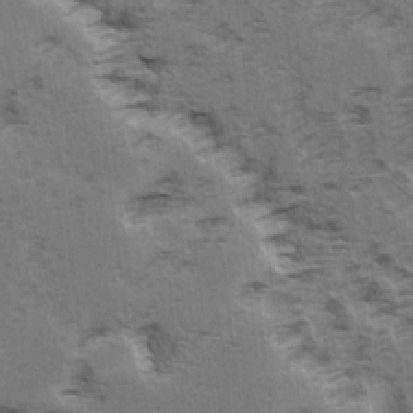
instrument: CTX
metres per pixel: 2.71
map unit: Ave
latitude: 15.1781
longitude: -104.4790
